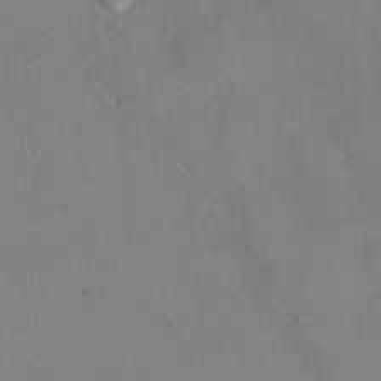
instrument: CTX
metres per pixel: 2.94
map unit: Hto
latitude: 12.4034
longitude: -36.2712
